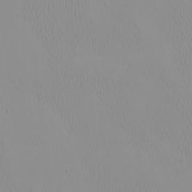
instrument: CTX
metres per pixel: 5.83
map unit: eHh
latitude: -1.7289
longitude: 19.6911
